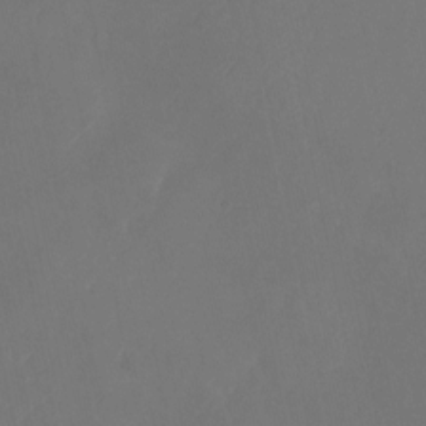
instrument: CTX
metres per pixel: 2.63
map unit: Nhu
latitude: -23.2943
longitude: -70.2900
